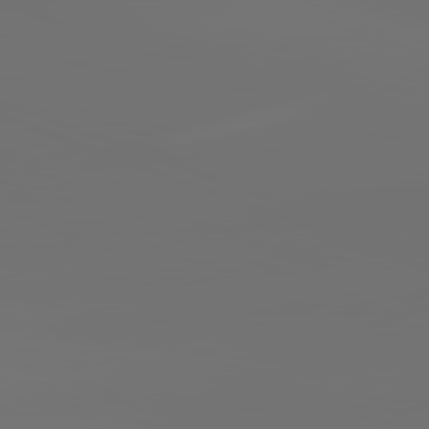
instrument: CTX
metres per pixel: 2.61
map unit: lApd
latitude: 82.0822
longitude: -154.5357
